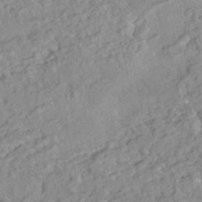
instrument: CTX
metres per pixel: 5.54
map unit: HNhu
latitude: -44.0850
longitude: 100.1983
